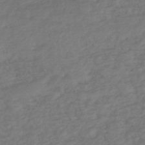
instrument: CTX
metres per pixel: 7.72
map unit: eHh
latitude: -51.1053
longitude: -24.8380
